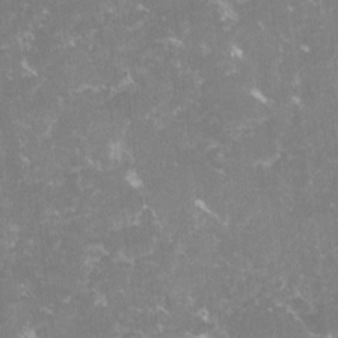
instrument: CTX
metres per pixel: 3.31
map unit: lHvf
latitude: -14.6897
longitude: -99.1592
